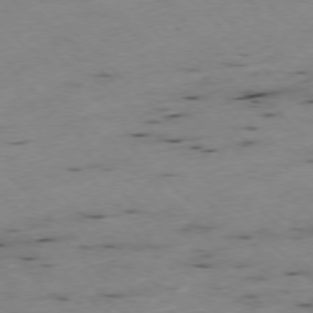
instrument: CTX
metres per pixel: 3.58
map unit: Ap
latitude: -77.1431
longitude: -61.0080
